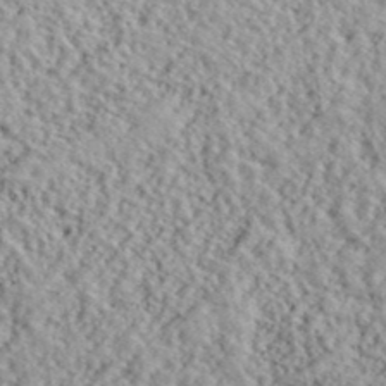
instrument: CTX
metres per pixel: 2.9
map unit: lHvf
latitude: 40.5167
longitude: -88.3090
